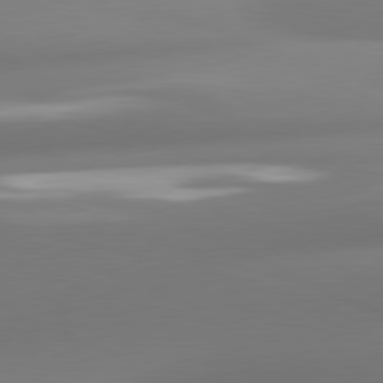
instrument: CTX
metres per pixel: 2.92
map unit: lApd
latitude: 80.7813
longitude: -160.4223
